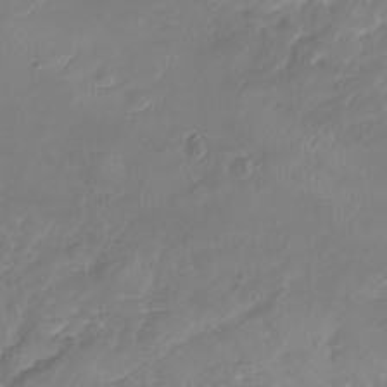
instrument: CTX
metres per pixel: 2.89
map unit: Nhu
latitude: -19.0486
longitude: -57.1781
